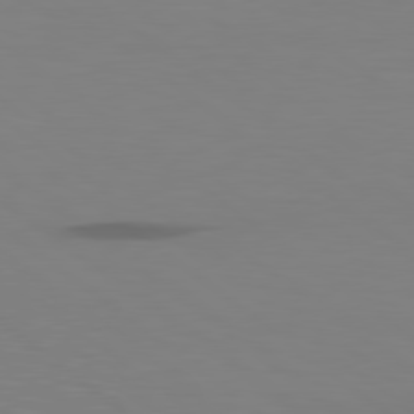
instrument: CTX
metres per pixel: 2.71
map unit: Hpe
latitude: 79.2159
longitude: -124.0444
